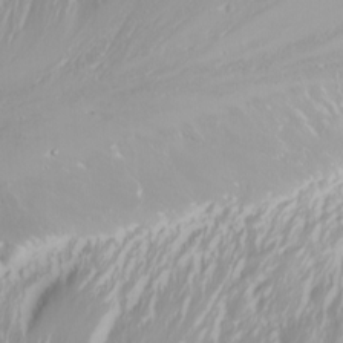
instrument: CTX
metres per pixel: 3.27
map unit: Nhu
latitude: -4.9730
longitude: -87.6883
